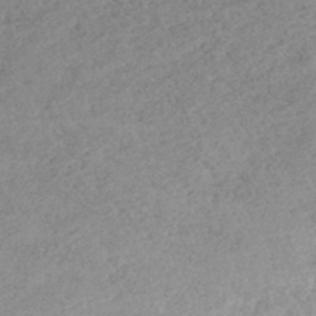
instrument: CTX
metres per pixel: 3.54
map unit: lHb
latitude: -44.0850
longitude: 71.4832
